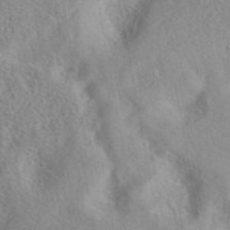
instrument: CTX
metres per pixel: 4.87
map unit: eAb
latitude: 40.7813
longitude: 105.4643
